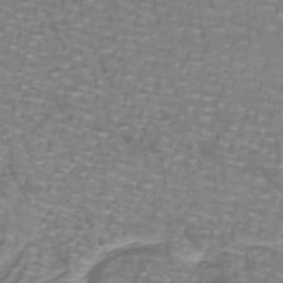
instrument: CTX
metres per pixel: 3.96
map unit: lHb
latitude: -41.8611
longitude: 55.3699
